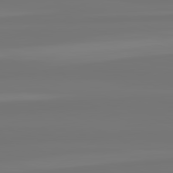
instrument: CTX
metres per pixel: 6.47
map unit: lApd
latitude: 82.3845
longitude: -178.8758
